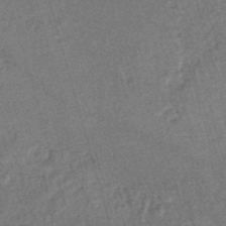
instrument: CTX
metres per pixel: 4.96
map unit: HNhu
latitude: -47.7855
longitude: 99.4643
